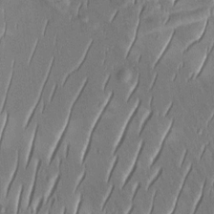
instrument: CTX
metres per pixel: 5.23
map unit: Aa
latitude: 8.6491
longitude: -131.1970
